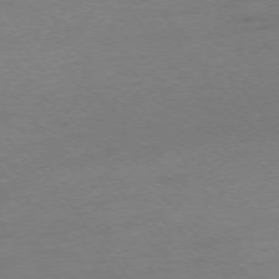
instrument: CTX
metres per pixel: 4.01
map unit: Ap
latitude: -75.6911
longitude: -73.3293
